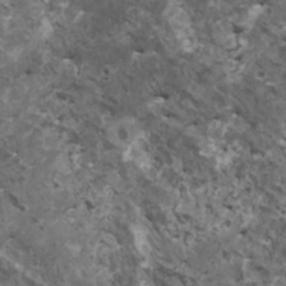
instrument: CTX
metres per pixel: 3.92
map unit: HNhu
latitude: 3.1214
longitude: 5.3131
